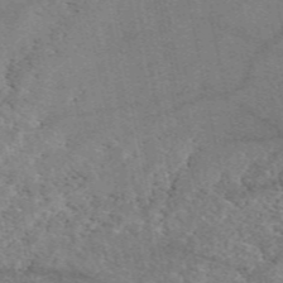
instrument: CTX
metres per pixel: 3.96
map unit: eAb
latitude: 50.4979
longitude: 109.5021
